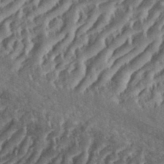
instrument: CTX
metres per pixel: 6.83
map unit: eHh
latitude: 36.2712
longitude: -133.9339
